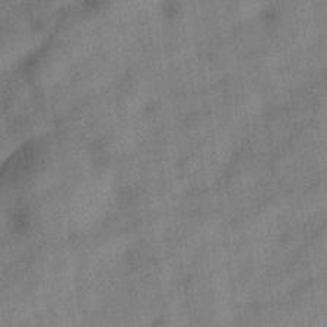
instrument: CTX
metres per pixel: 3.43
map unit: Hve
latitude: -31.4265
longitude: 92.0094
